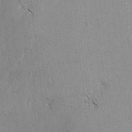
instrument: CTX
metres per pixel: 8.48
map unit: lAvf
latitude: -4.1983
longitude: -114.4601
